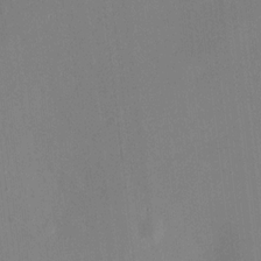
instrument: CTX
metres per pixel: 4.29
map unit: HNhu
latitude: 8.2145
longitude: 9.1242
